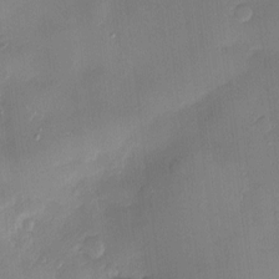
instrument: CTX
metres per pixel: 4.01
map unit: Nve
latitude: -7.4076
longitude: 175.0297
